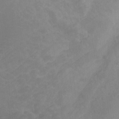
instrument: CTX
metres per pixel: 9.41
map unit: Ht
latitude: -9.7478
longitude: -39.4804
